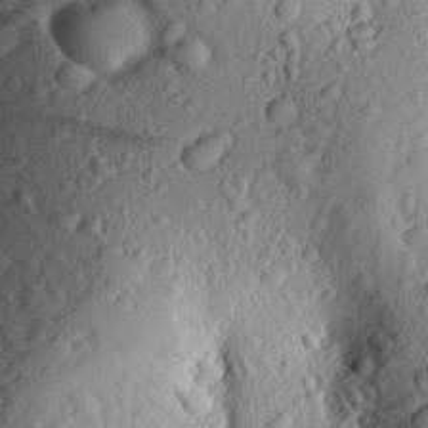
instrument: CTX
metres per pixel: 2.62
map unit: Aa
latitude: 30.1578
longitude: -136.2901
